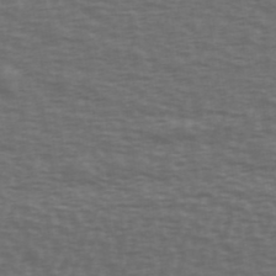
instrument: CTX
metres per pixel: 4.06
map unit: Ave
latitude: 39.8961
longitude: -113.3859
